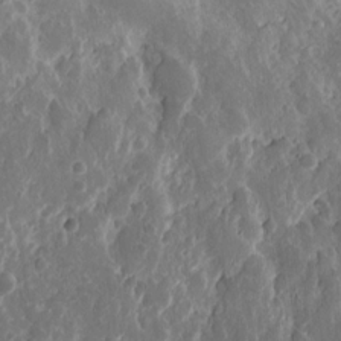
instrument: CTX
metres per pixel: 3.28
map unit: eHh
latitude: 11.5560
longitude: -71.9906
